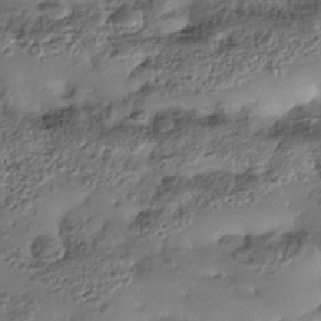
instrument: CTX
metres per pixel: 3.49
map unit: Nhe
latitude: -37.5966
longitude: -119.3670
